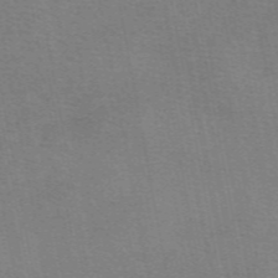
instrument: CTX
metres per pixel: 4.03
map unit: eAb
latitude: 50.1011
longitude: 105.0486
